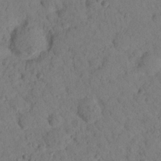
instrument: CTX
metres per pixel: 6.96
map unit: lHvf
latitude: 14.7058
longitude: 178.3495
